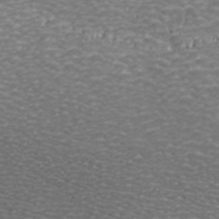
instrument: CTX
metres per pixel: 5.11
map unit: ANa
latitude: 41.8583
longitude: 29.0298
